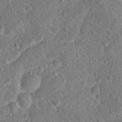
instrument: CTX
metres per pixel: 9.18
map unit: Hto
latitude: 18.2900
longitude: -42.6491
